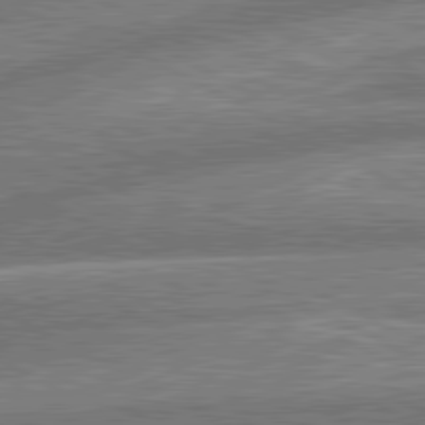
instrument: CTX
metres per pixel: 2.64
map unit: lApd
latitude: 81.1214
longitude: -165.9150
